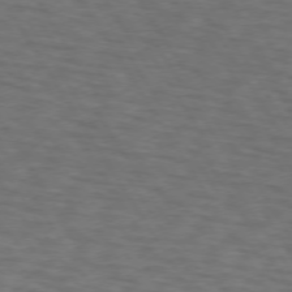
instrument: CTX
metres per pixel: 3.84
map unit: lApd
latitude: 72.9325
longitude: -74.3278
